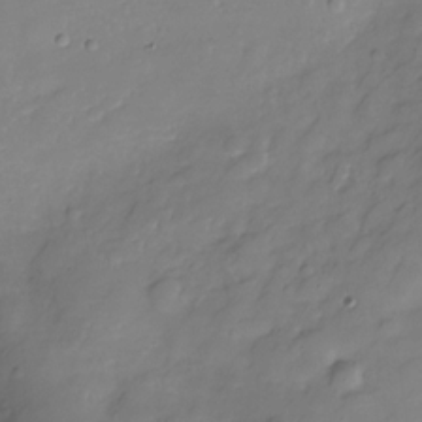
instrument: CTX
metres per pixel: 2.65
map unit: Hve
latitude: -28.9353
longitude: 91.9367
